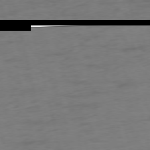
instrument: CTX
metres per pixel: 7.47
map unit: Ap
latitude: -75.5588
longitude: -73.8773
